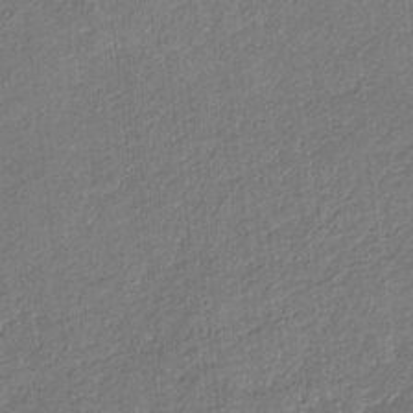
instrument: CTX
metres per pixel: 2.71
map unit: eHb
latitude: -30.1794
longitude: 65.9178
